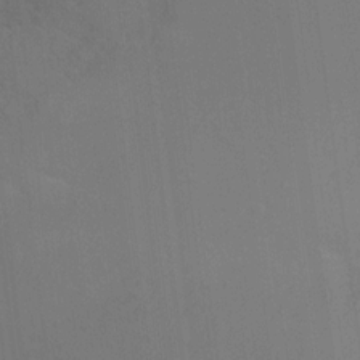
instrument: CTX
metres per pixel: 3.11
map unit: Nhu
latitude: -17.6533
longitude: -47.3293
